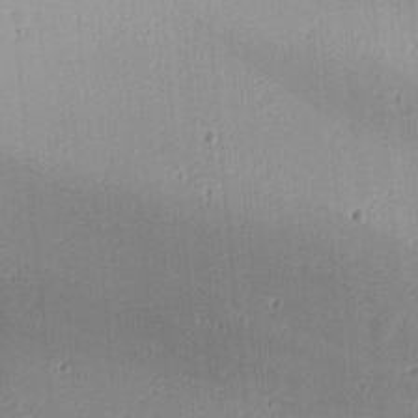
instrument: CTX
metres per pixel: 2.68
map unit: lAa
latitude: -10.4818
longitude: -124.5734
